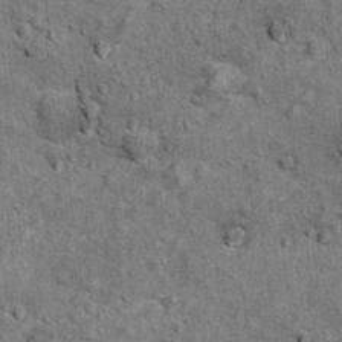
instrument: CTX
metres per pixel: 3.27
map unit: Hto
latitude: 11.8772
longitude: -38.6301
